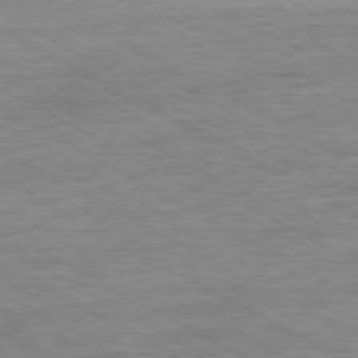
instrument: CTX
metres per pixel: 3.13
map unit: Ap
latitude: -80.7086
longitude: -77.2159
